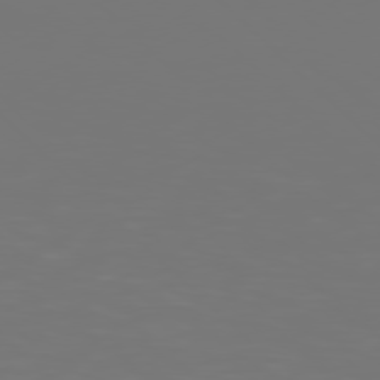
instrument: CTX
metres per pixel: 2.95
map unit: Hpe
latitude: 76.7624
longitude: -165.1781
